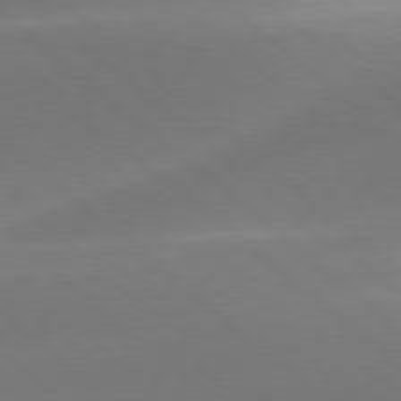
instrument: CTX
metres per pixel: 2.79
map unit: lApd
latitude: 78.4790
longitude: -51.1592
